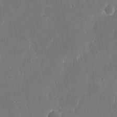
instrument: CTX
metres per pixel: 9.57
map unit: eHh
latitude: 8.7057
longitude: -68.9892
